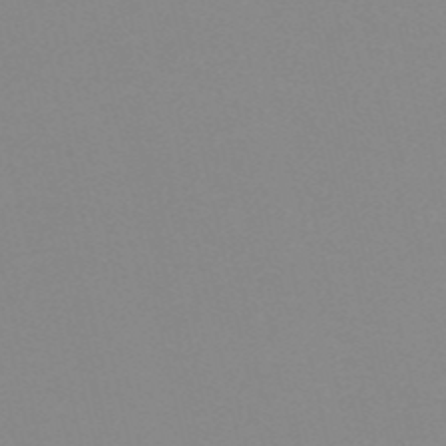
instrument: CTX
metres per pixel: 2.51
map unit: eHh
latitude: -53.4454
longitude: -25.0080
